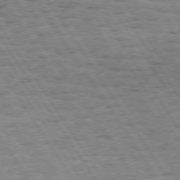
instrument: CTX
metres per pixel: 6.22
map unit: Hpe
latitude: 73.6127
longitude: -133.9339
